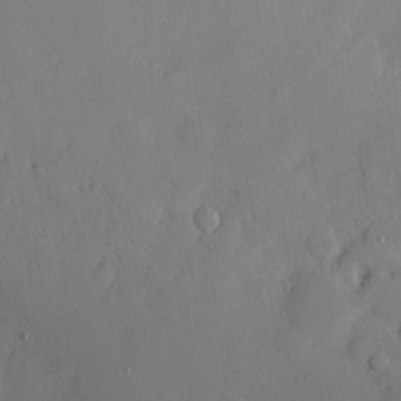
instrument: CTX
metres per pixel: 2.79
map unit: Hve
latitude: -9.0297
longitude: 175.9556
